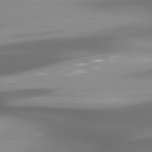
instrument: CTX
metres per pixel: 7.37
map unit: lApd
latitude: 80.1011
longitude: -138.9892
